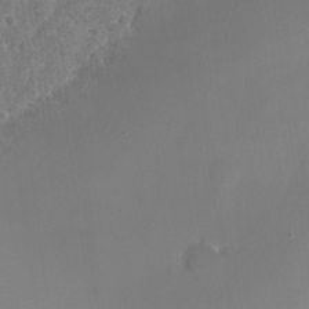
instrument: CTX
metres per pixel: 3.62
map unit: Nhu
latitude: -26.5384
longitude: -71.6694
